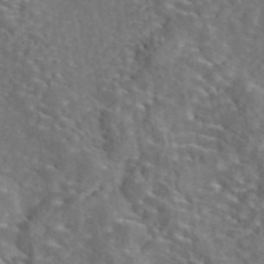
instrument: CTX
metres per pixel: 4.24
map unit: eAb
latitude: 43.0270
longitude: 110.8597
